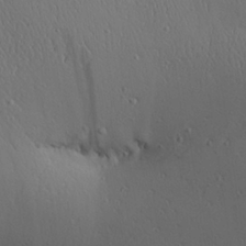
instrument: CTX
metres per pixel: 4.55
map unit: Aa
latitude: 25.8772
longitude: -142.2145
